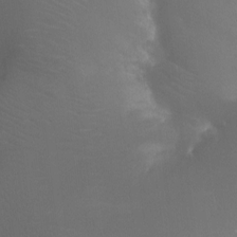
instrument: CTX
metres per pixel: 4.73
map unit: Ht
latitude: -12.1417
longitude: -44.5546
